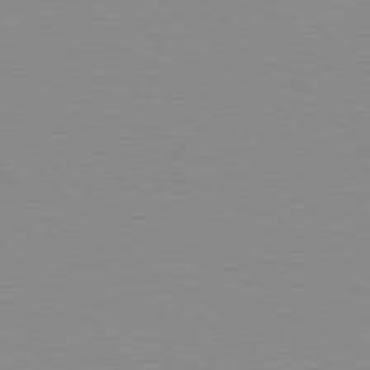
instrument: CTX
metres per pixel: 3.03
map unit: Hpe
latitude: 77.7449
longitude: -160.5923
